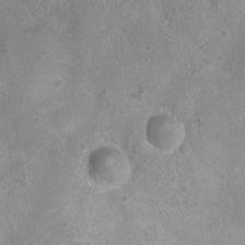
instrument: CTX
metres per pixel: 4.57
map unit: Nhu
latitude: 6.1389
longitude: -18.0633
